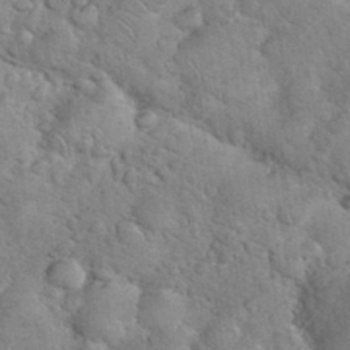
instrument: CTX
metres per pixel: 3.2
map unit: eHh
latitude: 36.4790
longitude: -65.2726
